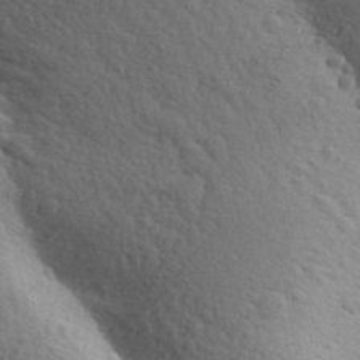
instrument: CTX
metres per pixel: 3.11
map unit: Aa
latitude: 30.9514
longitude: -146.3279
